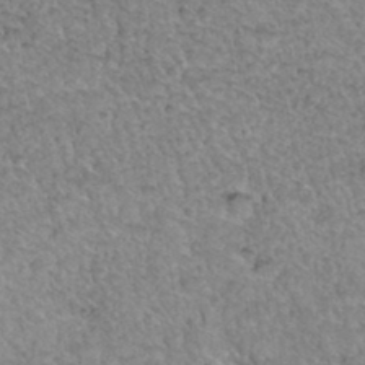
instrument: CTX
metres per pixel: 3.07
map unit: Hto
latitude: 35.3859
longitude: -47.8773
